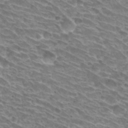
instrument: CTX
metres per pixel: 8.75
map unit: Hto
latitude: 30.7436
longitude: -42.1956
